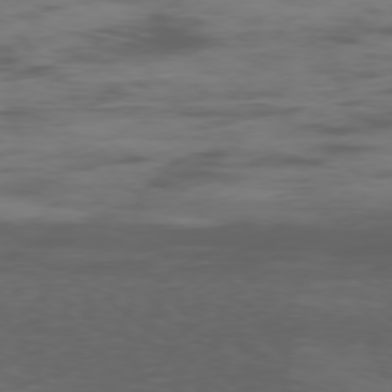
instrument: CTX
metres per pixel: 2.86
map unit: Ap
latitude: -77.6911
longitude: -63.1403
